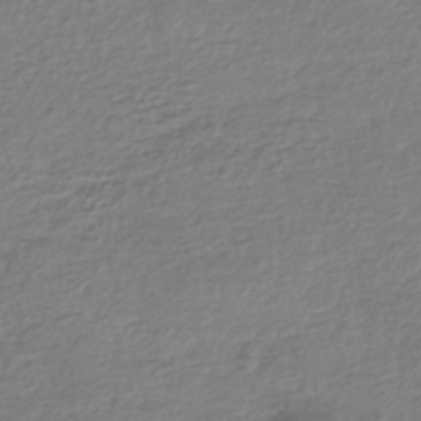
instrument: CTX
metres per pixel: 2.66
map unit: HNhu
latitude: -43.3320
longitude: 99.5021
